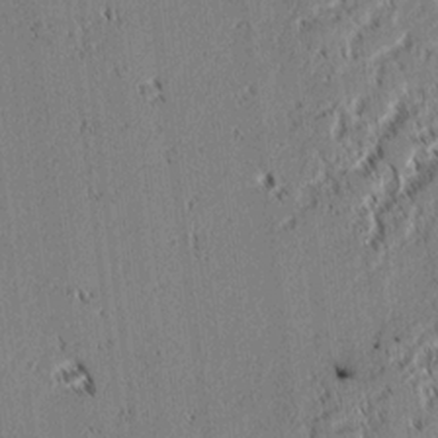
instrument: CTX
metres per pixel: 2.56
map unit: lAvf
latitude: 2.1955
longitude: -106.4790
